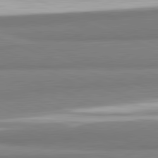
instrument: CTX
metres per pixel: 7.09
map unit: lApd
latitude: 82.1955
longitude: 173.2565
